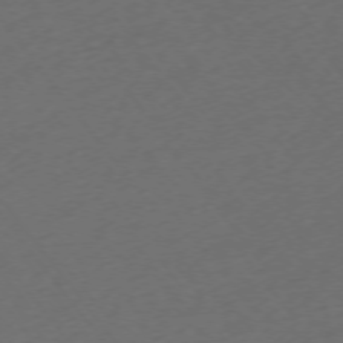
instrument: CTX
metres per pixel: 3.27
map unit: Ap
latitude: -74.6330
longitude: -72.0444
